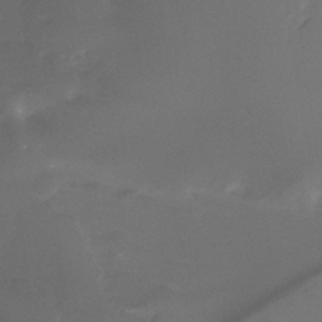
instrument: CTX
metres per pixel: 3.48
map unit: Nhu
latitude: -14.1606
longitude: -58.4034
